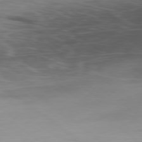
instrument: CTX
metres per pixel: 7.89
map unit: Ap
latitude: -80.0661
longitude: -69.1592
